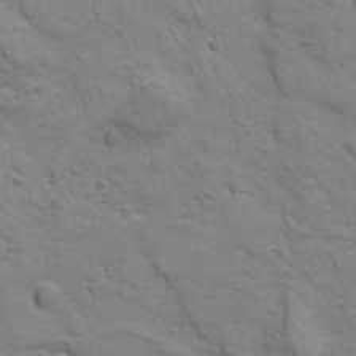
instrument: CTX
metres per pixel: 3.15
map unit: Ave
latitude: 18.4223
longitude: -132.8002
